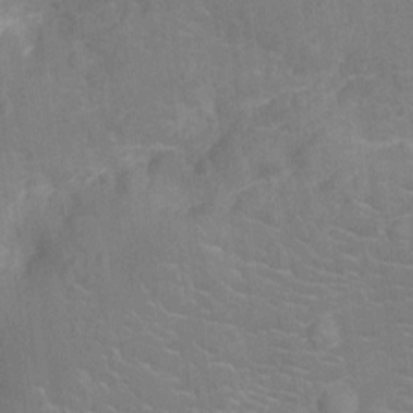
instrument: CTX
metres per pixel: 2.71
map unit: Ht
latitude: -12.5952
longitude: -25.3292
